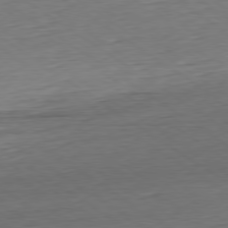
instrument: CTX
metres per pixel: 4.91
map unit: Hpe
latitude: -79.5588
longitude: 12.7841
